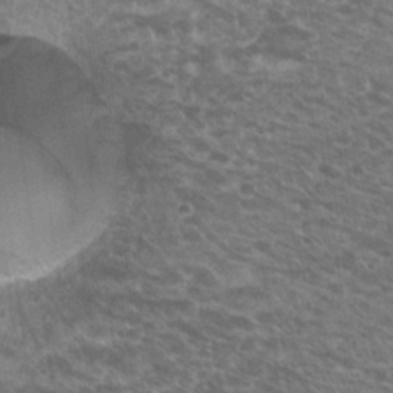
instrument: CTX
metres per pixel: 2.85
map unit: Hto
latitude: 20.9892
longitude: -39.7450
